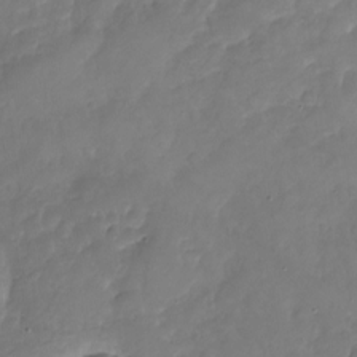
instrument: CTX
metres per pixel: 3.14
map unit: Nhu
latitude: -19.2187
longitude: -57.3103
